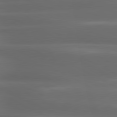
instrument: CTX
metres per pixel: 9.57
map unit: lApd
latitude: 80.6301
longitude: -141.5371
